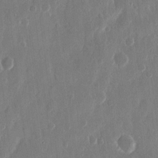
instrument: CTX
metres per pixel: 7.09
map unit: eHh
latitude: 12.1011
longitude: -71.6316
